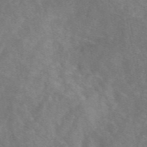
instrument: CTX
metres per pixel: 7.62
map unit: eAb
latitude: 48.3845
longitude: 118.7274
